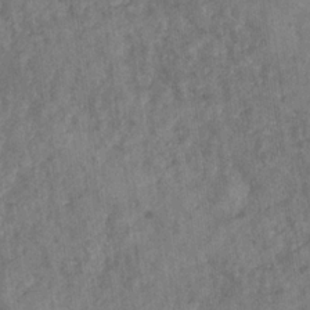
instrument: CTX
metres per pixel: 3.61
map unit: eHb
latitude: -29.8422
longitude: 69.1620
